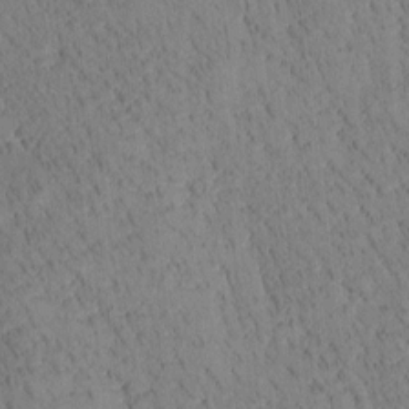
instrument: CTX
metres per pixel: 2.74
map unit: Htu
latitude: -4.2361
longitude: 172.5574
